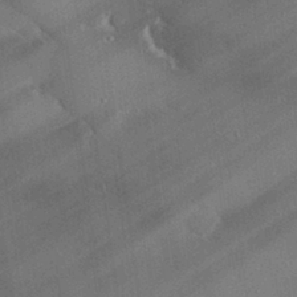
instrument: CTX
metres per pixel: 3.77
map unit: eHh
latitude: 30.1767
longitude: -81.1403
